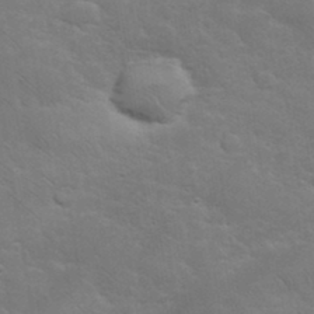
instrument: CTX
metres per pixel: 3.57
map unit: eHh
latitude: 36.2523
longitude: -66.3278
